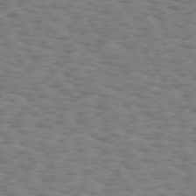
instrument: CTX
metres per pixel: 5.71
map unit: Hpe
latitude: 73.4049
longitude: -140.0822
